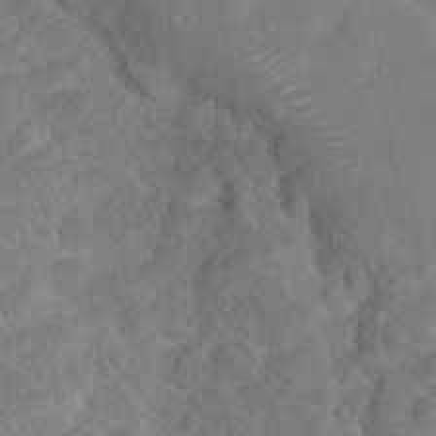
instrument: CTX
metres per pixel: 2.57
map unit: Hto
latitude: 17.1403
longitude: -40.6679
